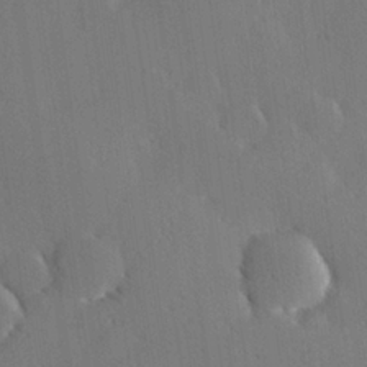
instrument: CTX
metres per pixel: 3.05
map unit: Hve
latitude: 25.6316
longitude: -91.9339
